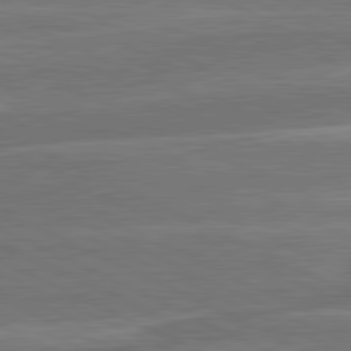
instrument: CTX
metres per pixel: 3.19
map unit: lApd
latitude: 81.5749
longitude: -134.7624
